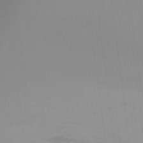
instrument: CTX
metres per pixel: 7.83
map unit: Ht
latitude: -9.1431
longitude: -30.9136
